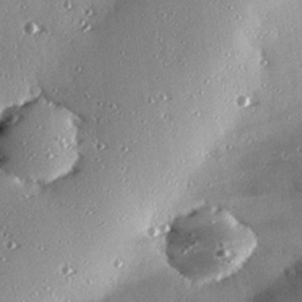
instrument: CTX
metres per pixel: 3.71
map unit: eHh
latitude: 23.9717
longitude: -89.6694
